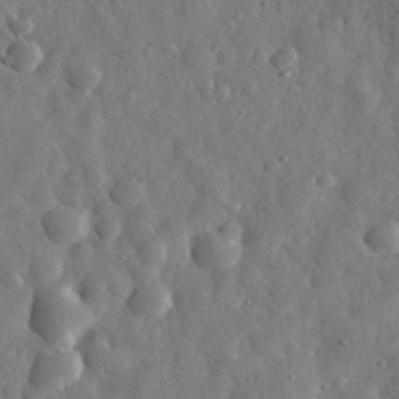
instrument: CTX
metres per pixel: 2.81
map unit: eHh
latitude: 30.7436
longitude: -74.6302
